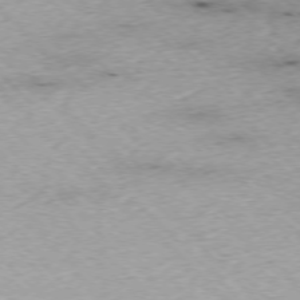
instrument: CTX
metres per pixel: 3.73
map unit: Ap
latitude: -76.8030
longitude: -86.9136
